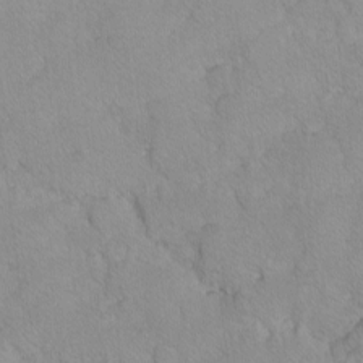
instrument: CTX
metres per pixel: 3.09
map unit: Ave
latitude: -9.8233
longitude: -117.5182
